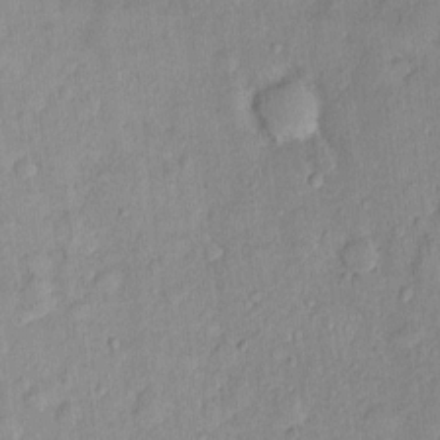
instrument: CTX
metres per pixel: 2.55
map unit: Nhu
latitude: 1.7449
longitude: -14.3090
